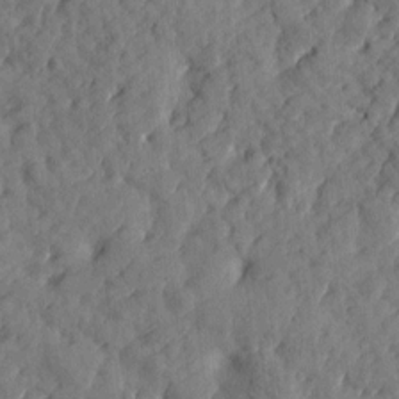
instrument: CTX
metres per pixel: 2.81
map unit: Htu
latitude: 1.1781
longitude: 179.3698
